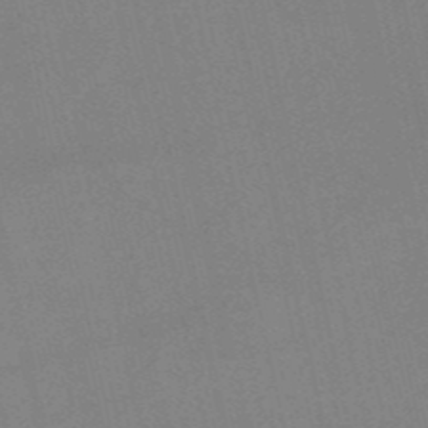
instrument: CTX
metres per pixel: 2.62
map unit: HNb
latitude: -51.6533
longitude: -50.6301
